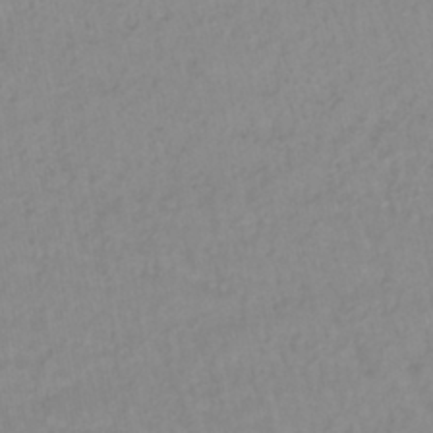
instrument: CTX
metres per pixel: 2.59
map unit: lHb
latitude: -40.5574
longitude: 65.6155
